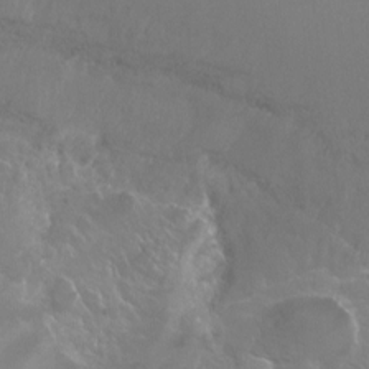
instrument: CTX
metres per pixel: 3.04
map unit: Hto
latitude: -14.0094
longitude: -42.8191
